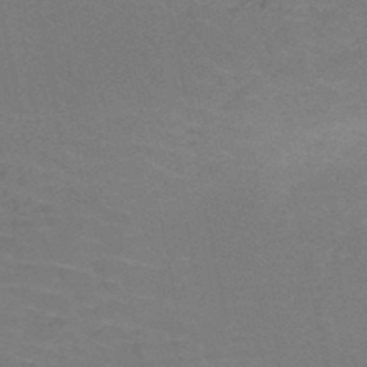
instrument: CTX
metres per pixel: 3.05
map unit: HNb
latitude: -50.1228
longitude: -52.7813
